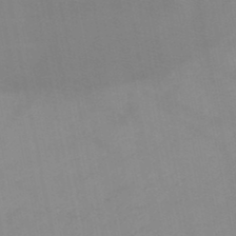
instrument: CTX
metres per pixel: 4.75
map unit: HNb
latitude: -48.9164
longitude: -40.6490
